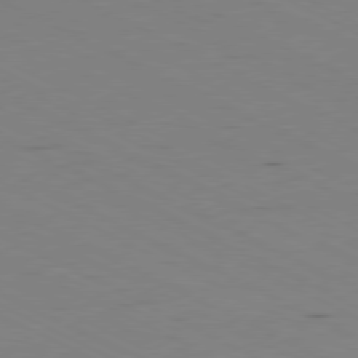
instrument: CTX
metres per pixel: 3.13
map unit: Ap
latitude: -80.6708
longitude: -94.2334
